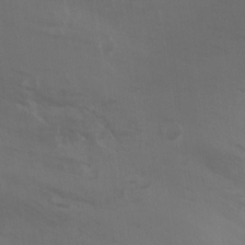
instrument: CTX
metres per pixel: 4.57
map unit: Nhu
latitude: 7.3293
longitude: -19.4804
